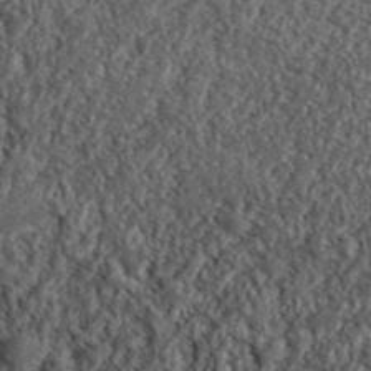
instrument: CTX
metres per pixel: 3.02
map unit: lHvf
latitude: 40.3278
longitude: -86.1200
